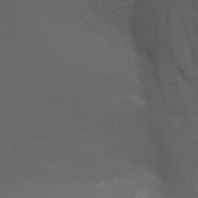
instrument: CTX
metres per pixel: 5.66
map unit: Nhu
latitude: -1.0487
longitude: -78.1200
